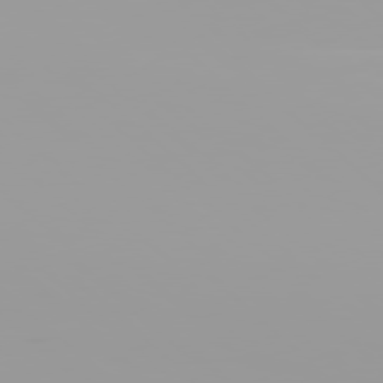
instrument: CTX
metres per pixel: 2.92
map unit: Hpe
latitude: 77.7638
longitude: -141.8394
